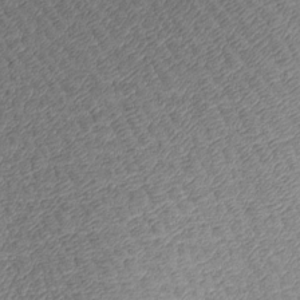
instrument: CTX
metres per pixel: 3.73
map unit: Htu
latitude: -6.1983
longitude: 177.1431
